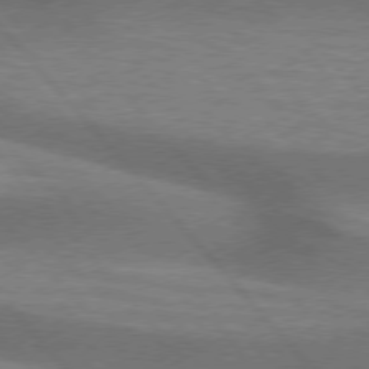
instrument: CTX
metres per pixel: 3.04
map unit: lApd
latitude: 76.3278
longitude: -62.1578
